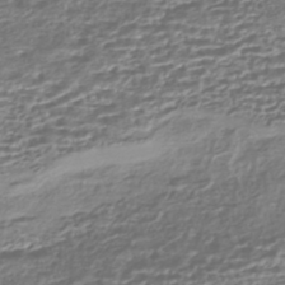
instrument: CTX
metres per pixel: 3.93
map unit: HNhu
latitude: -43.9178
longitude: 102.3873
